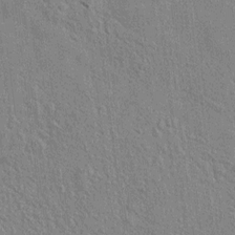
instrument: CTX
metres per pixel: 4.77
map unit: lAvf
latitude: 7.5560
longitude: 166.5574
